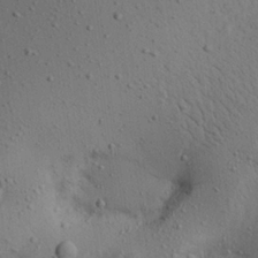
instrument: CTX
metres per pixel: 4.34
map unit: Aa
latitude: 22.6490
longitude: -139.6883
